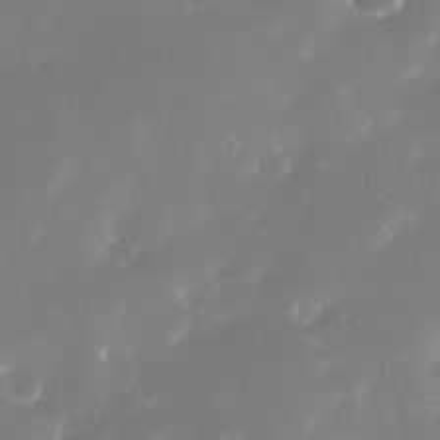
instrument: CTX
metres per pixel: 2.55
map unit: Nhe
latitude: -33.2943
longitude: -116.1011
